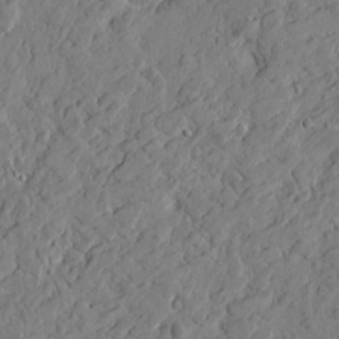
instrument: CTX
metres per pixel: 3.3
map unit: Htu
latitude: -2.1416
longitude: -178.4601
